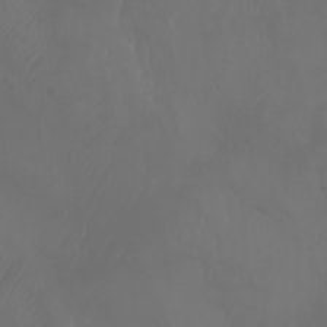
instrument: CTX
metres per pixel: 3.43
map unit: Aa
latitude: -7.7855
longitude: -79.1592
